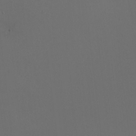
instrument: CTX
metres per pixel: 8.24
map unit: HNhu
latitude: 0.1577
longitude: -1.7260
